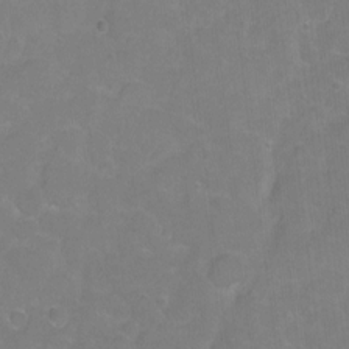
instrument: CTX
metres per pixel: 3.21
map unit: Hto
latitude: 2.9513
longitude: -33.1592
